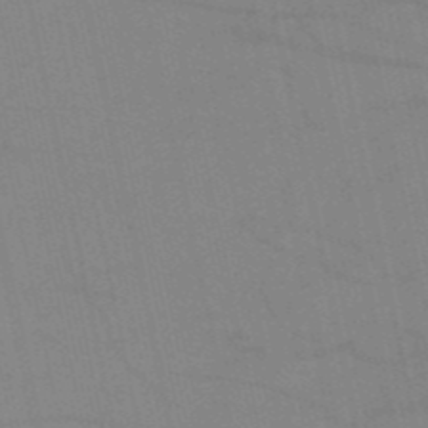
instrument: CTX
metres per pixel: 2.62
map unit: HNb
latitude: -52.8974
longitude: -47.2159
